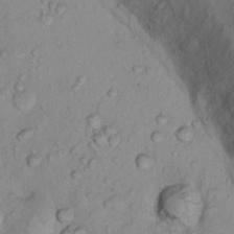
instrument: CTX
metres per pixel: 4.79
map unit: Nhu
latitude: 13.9339
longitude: -28.8380
